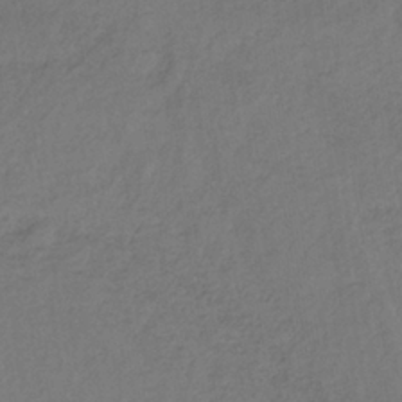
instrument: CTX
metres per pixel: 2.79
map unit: lHb
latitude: -35.8800
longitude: 64.6708
